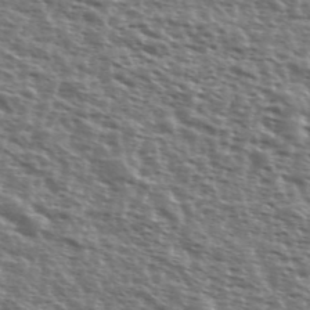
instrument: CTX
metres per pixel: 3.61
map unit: Ave
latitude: 39.4237
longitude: -111.8206
